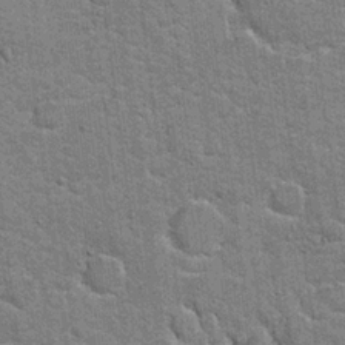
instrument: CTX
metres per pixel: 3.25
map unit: Hto
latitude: 20.6491
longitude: -48.1200
